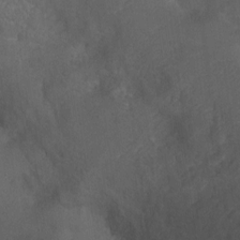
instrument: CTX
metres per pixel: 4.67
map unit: Ht
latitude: 0.2144
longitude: -45.5182
